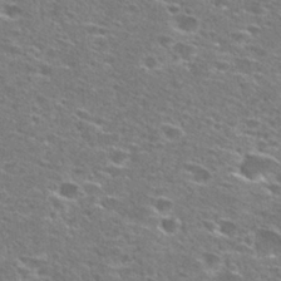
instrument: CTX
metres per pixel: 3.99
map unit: Hto
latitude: 27.6316
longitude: -47.8206
